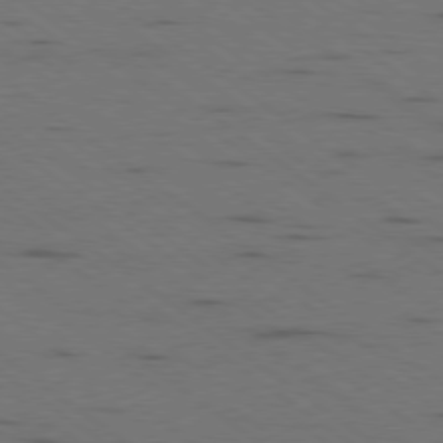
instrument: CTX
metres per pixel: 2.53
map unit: Ap
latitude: -79.4832
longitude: -99.7638
